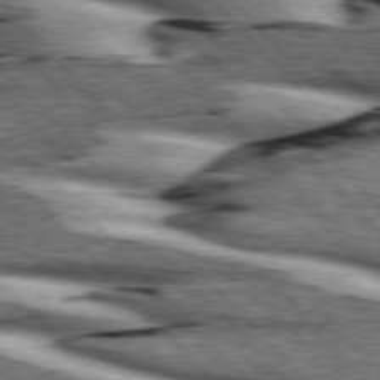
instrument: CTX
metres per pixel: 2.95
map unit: lApd
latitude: 76.1955
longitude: -83.3670
